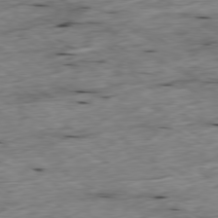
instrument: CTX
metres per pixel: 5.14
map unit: Ap
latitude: -79.5210
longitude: -88.5546
